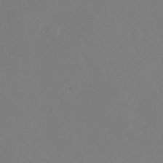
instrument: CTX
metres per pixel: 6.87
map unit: Ht
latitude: -10.2362
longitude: -45.7638
